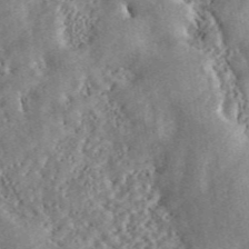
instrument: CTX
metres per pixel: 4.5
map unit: ANa
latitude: 46.0633
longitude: 50.6329
